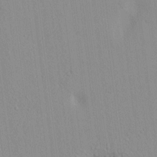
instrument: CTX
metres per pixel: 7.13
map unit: lAvf
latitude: 8.2145
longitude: 167.3510
